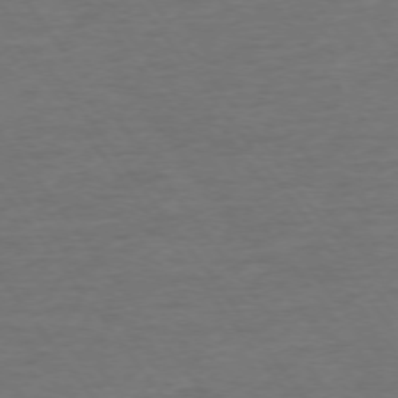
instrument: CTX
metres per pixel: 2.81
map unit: Ap
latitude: -75.4077
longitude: -89.7828
